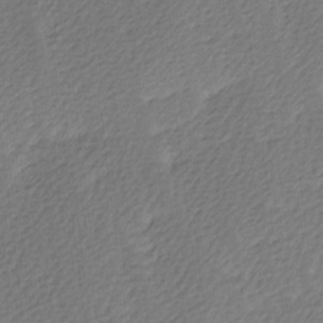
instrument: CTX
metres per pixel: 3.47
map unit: Ave
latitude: 0.1389
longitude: -115.0836
